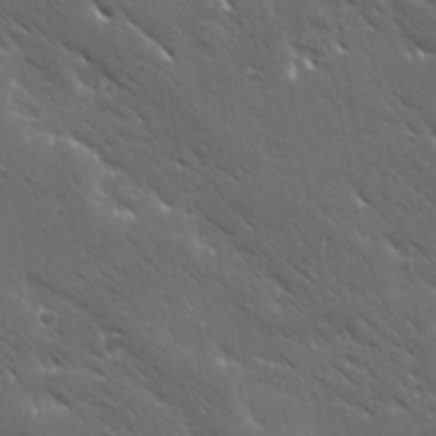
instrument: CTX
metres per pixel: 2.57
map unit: Ave
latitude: 19.4804
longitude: -137.8584
